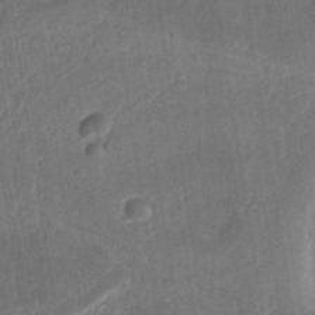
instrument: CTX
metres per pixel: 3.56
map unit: Ht
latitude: 11.1025
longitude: -74.6679
